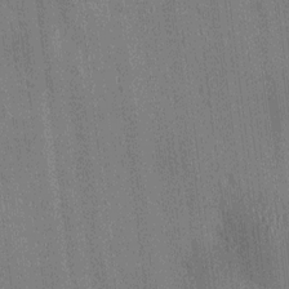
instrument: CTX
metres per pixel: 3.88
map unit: HNhu
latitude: 8.3656
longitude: 15.5022
